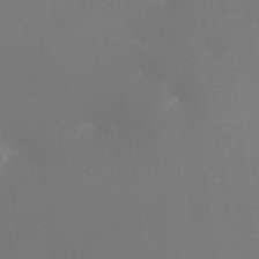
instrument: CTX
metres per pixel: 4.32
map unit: Ht
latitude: -16.5763
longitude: -41.8772
